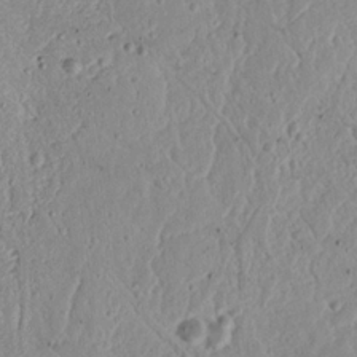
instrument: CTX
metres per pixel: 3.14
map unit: Nhu
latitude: 17.2537
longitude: -74.1956
